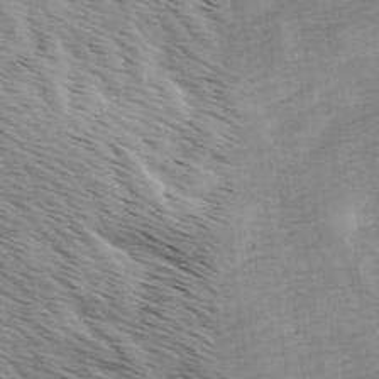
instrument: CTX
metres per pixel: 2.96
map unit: Ave
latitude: 9.7639
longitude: -106.8947
